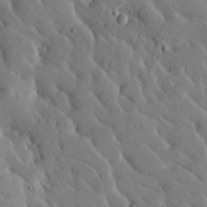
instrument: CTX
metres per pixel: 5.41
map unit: Htu
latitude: -3.2186
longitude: 168.9163
